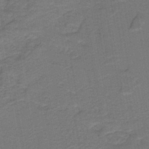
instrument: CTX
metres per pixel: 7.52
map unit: HNb
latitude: -43.3320
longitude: 51.6722
